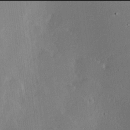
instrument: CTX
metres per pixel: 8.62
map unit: Hve
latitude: 17.9906
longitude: 149.7478
